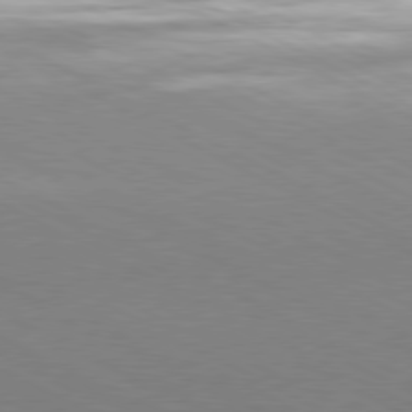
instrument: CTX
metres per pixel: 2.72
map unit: Hpe
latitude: -81.1053
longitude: 21.5777
